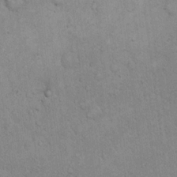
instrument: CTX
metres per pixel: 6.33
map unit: eHh
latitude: 18.9324
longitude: -61.4237
